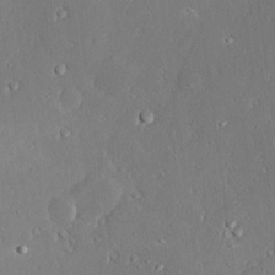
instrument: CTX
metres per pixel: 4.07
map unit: Hve
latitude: 25.2537
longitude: -94.1200
